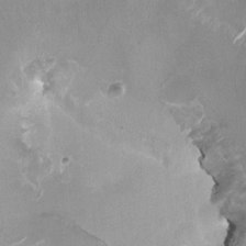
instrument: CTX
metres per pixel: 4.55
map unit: HNhu
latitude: -0.1417
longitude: -4.2711
